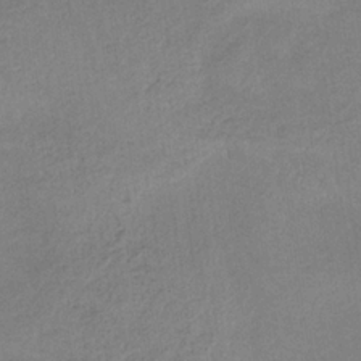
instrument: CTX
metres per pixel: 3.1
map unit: HNb
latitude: -32.8975
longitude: 63.2376
